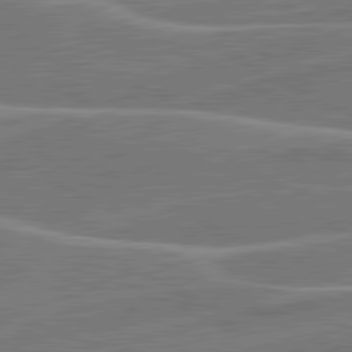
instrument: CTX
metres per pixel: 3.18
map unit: lApd
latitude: 81.2348
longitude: 121.9367
